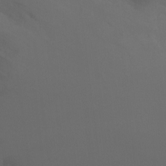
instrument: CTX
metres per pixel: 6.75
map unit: Ht
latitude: -9.6344
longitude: -32.1389
